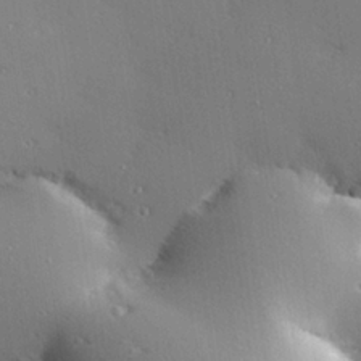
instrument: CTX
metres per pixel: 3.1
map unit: Hve
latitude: 26.8002
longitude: -91.7261
